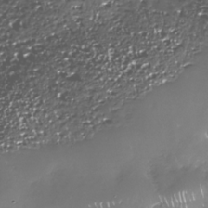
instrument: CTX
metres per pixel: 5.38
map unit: Nhe
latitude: -33.0865
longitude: -88.7813
